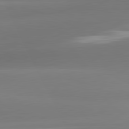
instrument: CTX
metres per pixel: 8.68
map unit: lApd
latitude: 81.3859
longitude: -161.8772
